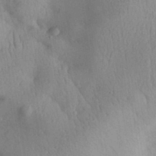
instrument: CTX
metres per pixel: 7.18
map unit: Aa
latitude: 30.4979
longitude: -144.4979
